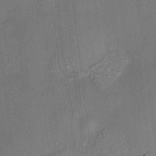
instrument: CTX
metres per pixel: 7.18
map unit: HNhu
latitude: 12.0633
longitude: 9.5777
